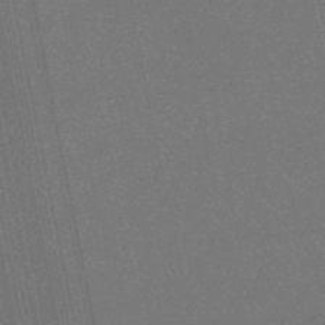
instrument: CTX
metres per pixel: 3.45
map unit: lHb
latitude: -48.6708
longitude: 68.8974
